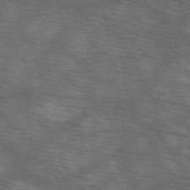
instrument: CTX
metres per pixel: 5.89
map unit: HNb
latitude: -48.4440
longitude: -40.7624
